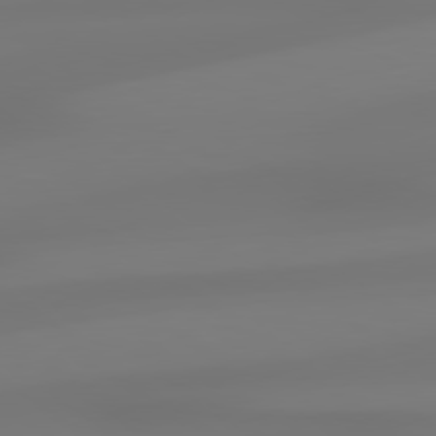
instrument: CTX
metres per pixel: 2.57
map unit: lApd
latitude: 79.0837
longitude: -136.9136
